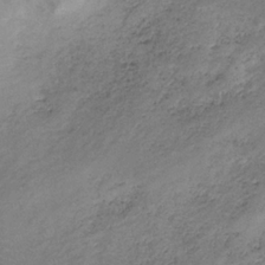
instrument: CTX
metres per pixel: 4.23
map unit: HNb
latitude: -32.3496
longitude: 61.7667
